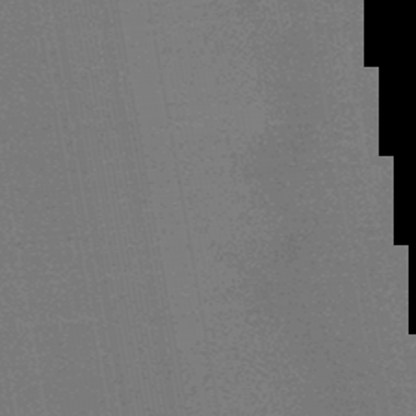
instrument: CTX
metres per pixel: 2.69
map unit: HNb
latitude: -45.3132
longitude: -39.9150
